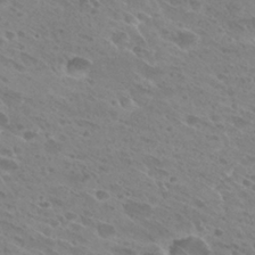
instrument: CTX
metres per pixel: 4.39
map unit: Hto
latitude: 27.9906
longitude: -39.5182
